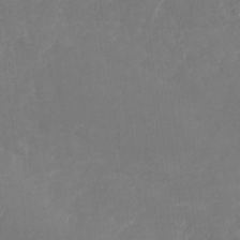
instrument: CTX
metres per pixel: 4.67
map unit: Nhu
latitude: -28.5196
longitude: -64.4412
